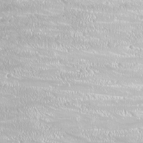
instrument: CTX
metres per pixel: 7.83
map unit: Nhu
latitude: -8.1417
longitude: -71.1214
